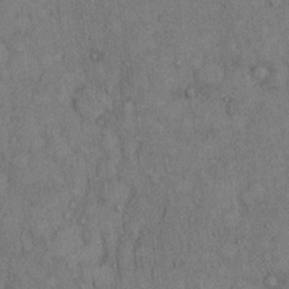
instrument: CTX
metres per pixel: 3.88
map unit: Hto
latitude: 11.4427
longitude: -59.6127
